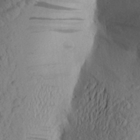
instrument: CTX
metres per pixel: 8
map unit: Aa
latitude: 24.7624
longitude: -149.6127
